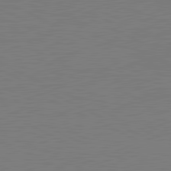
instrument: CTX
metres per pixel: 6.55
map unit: lApd
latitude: 81.3671
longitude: 150.3873
